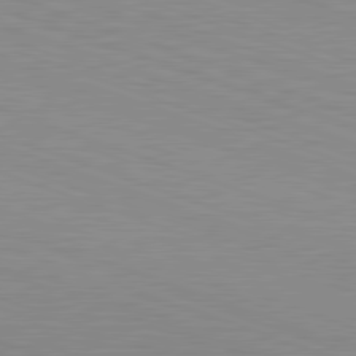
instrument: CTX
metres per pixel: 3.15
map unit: Hpe
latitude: -82.6329
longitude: 5.1431
